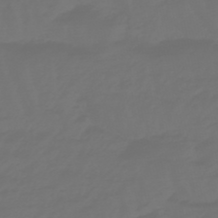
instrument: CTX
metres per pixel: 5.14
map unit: lHb
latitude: -47.8800
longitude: 83.0486
